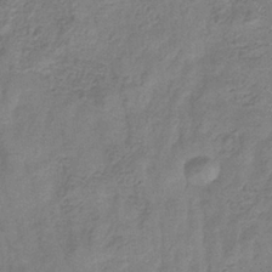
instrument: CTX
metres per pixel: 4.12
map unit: eHb
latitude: -32.7464
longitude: 75.1809
